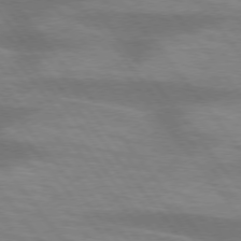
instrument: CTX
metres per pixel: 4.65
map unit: lApd
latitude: 75.0647
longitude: -57.8205
